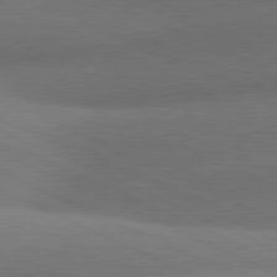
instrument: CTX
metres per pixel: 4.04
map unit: lApd
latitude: 81.1403
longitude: 133.0487
